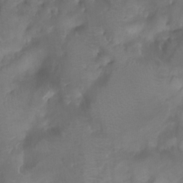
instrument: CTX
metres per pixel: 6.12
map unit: Ht
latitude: 1.8583
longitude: -21.8206
